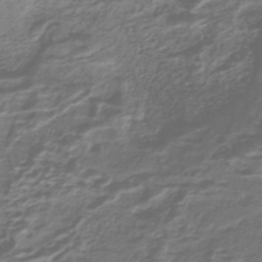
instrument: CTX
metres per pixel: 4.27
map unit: lHb
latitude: -41.6533
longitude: 52.2928
